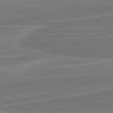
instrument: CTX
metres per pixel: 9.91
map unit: lApd
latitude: 82.1955
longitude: 142.4440
